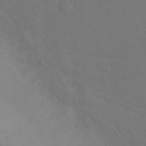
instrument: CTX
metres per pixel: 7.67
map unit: Ht
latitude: 1.8394
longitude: -34.2333
